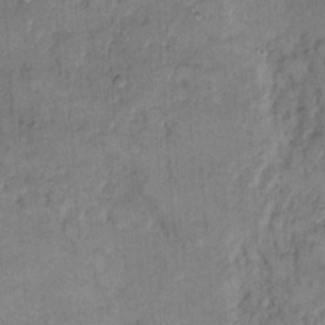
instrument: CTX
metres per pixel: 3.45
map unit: eHh
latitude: 9.6127
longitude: -61.6505
